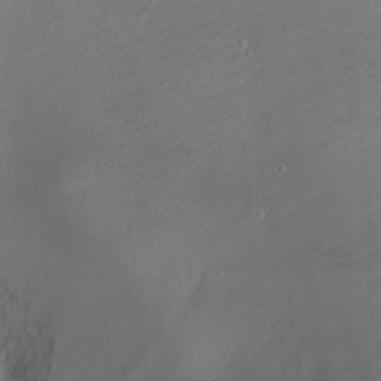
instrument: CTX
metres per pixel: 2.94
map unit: Ht
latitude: 0.4979
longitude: -37.4616
